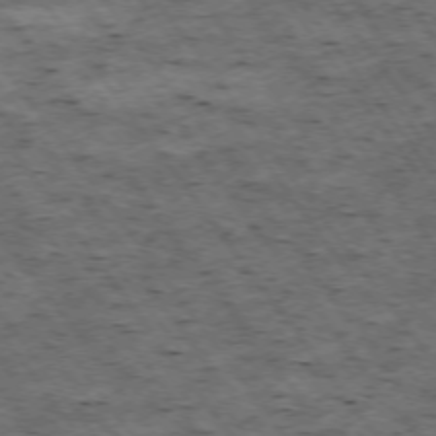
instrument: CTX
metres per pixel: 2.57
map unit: Hpe
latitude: -74.9164
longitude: 4.1794
